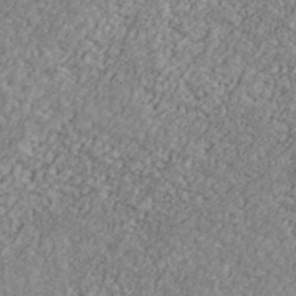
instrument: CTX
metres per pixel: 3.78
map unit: Ave
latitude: 40.9702
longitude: -111.3104
